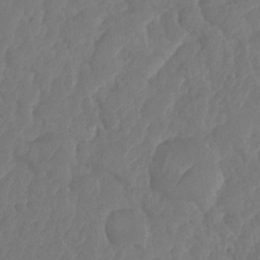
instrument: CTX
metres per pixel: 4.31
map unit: HNhu
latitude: -24.8408
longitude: 49.7856
